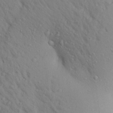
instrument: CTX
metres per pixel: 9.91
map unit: Aa
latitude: 25.0836
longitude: -148.2711
